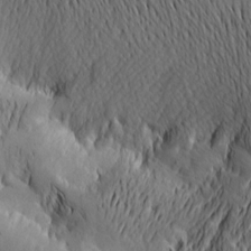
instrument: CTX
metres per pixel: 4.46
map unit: Htu
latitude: -2.6518
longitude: -177.1592
